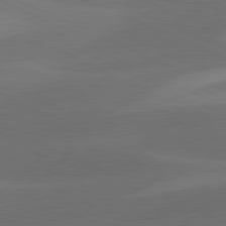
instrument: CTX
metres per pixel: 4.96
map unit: lApd
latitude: 81.4615
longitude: 126.0283
